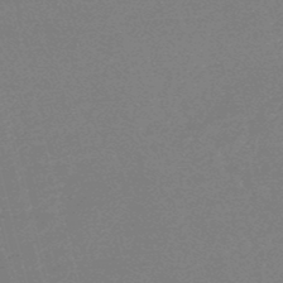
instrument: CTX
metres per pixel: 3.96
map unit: eHb
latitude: -48.1984
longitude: 87.1053
